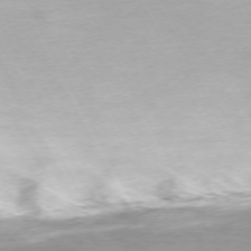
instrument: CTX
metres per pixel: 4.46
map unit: Ap
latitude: -73.3132
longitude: -69.9339
